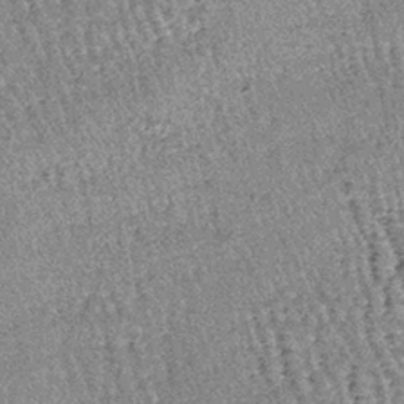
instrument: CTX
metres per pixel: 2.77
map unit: lHb
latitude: -38.6329
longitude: 67.0865
